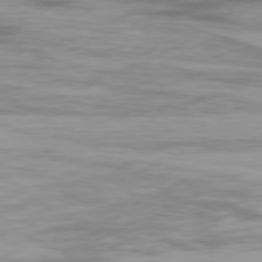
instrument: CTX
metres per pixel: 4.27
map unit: Ap
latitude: -77.7856
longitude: -62.5546
